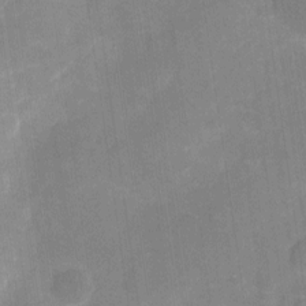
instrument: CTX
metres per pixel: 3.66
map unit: eHh
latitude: 4.0444
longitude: -69.7450
